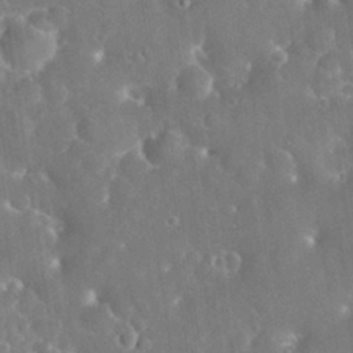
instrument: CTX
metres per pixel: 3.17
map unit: eHh
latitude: 31.8773
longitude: -59.8583
